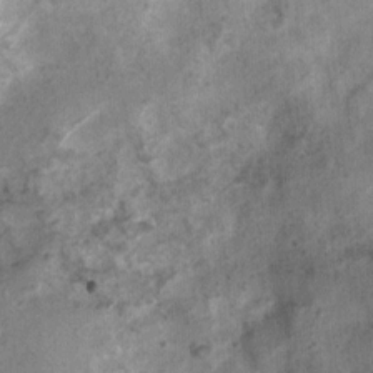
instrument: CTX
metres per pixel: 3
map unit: Nhu
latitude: 2.1578
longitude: -17.9906
